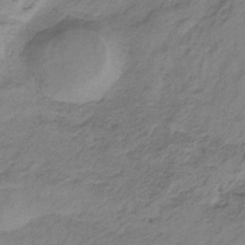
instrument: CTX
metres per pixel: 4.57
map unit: HNb
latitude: -33.4833
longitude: 58.4628
